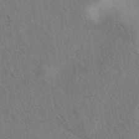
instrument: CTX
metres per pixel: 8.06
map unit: eAb
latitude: 42.3467
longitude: 110.9352
